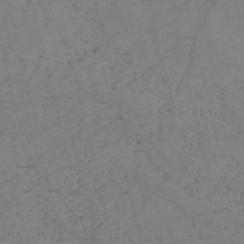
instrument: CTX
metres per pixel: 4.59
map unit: HNb
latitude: -54.7463
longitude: -47.3293
